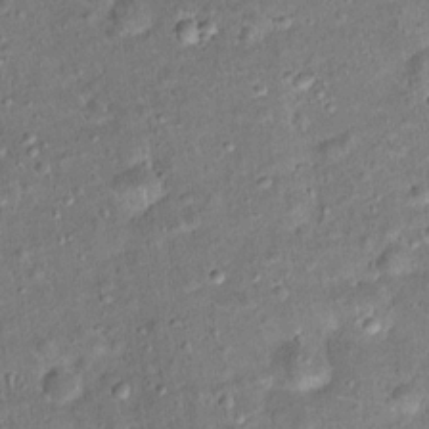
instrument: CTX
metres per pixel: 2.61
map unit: Ht
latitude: 14.9325
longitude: -40.9324
